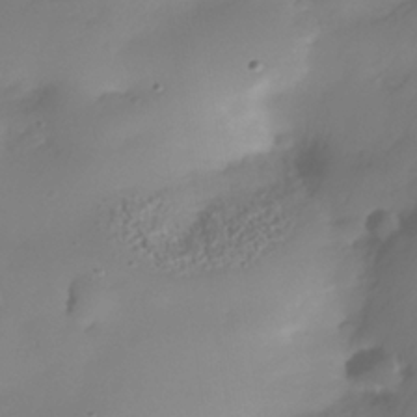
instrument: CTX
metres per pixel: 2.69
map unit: Nhe
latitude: -35.4643
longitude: -144.7246
